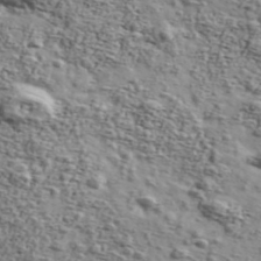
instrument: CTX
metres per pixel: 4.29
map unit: Ave
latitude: 42.9325
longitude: -110.3090
